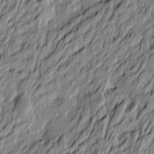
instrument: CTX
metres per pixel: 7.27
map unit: Htu
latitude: -6.9352
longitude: 177.9556
